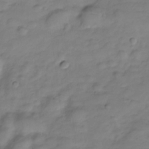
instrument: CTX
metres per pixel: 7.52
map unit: Hve
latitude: -28.5763
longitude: 94.3495
